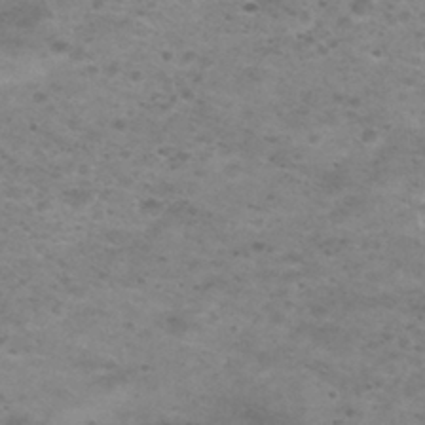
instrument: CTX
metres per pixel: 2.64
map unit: Nhu
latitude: 29.5182
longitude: -47.8206
